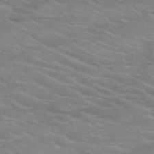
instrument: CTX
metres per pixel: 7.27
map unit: HNb
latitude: -53.2187
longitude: -45.3104
